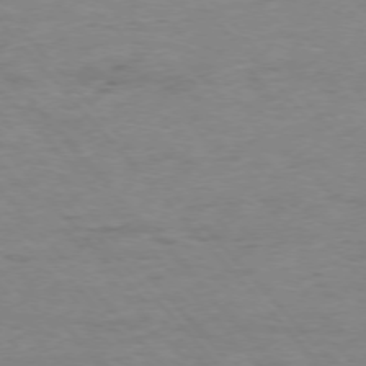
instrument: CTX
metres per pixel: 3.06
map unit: Ap
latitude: -76.1984
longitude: -83.3859
